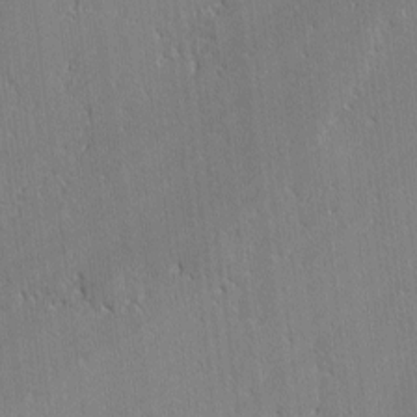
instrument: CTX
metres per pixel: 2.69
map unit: lAvf
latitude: -1.7478
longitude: -109.4426
